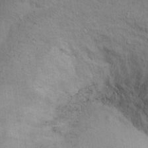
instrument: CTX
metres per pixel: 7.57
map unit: Ht
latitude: 15.3671
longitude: -37.5938
